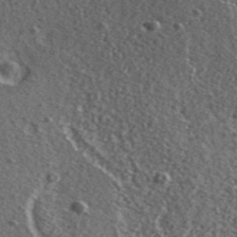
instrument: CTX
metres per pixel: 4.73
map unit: ANa
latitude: 40.5167
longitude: -90.1200
